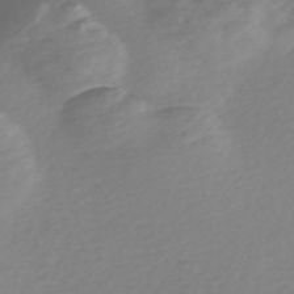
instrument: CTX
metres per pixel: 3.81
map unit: Nve
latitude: -57.8233
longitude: 57.5210
